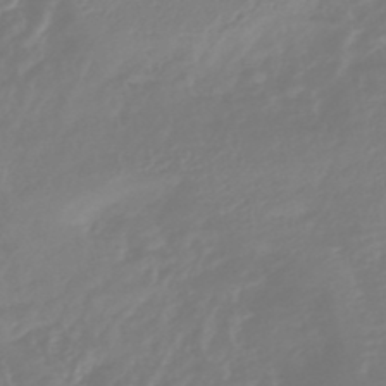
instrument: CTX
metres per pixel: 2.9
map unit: lHb
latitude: -44.5196
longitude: 75.9745
